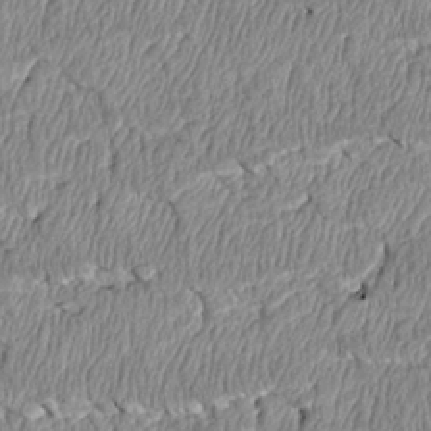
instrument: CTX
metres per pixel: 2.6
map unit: Htu
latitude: 3.5182
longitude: 150.3495
